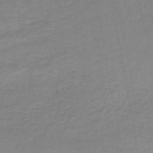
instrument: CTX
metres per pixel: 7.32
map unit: lHb
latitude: -44.8408
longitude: 65.9367
